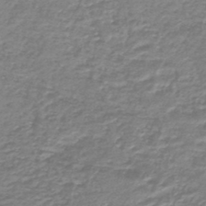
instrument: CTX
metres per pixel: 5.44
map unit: lHb
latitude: -45.2376
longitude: 63.0108
